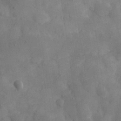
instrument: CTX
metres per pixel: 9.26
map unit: eHh
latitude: 31.6505
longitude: -70.4034
